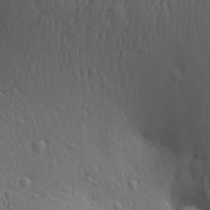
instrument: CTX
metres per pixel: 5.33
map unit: Aa
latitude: 29.3293
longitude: -139.6694
